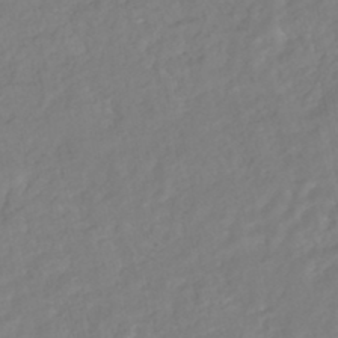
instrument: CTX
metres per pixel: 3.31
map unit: HNhu
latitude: -44.8975
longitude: 103.2565
